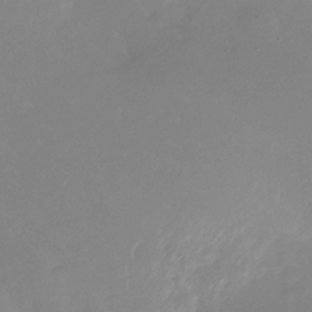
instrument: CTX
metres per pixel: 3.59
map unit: Nhu
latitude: -28.5007
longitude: -79.8206
